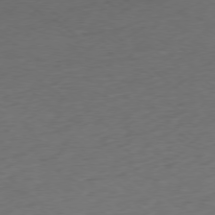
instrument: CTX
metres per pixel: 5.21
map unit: Ap
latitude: -78.3495
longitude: -68.9892
